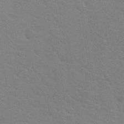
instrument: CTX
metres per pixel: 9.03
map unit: Hto
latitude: 34.1200
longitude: -51.6127
